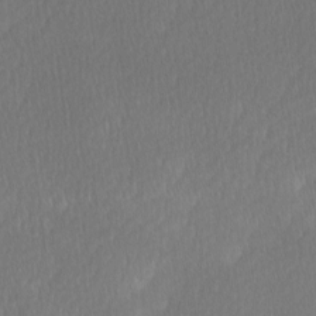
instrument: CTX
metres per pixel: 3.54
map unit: Ave
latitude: -0.5007
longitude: -114.2144
